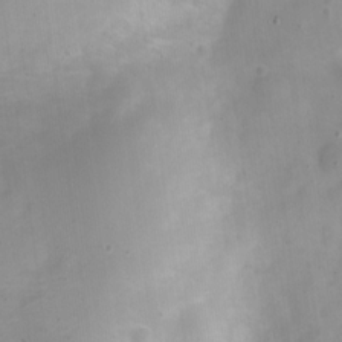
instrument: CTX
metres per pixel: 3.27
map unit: Nve
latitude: -22.5007
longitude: 106.6141
